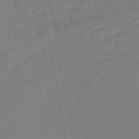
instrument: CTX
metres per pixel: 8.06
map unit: lHb
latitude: -46.1039
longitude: 73.9178
